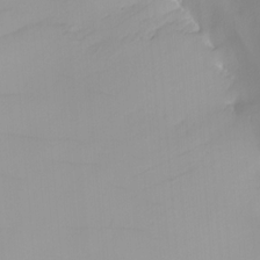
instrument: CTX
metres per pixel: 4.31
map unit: Nhu
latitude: -4.5951
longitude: -91.4615
